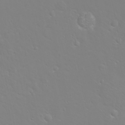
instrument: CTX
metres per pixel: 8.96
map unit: eHh
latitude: -11.1620
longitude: -64.8947
